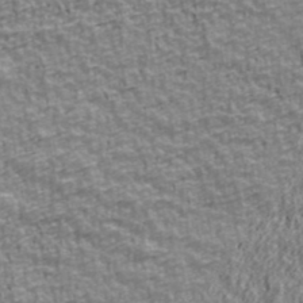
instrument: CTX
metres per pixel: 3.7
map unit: Ave
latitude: 41.6127
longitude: -112.7057
